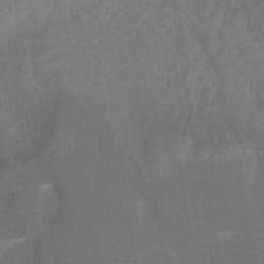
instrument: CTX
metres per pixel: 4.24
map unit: HNhu
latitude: -40.9353
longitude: 101.1998
